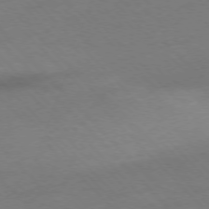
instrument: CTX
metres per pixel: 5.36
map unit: Ap
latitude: -77.1809
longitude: -65.5749
